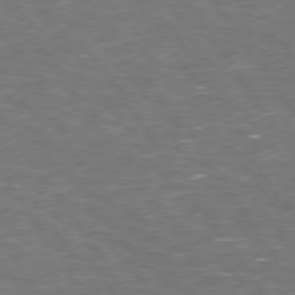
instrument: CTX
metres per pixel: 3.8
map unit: Hpe
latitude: 74.0255
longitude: -125.1781
